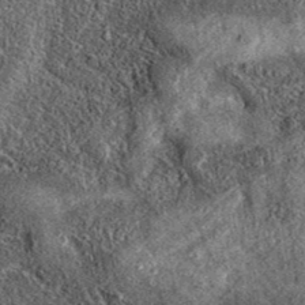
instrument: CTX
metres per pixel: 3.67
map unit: eAb
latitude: 37.8205
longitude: 108.1228
